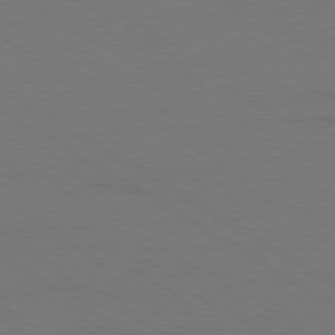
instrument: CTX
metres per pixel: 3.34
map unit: Ap
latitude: -79.2376
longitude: -84.1389
